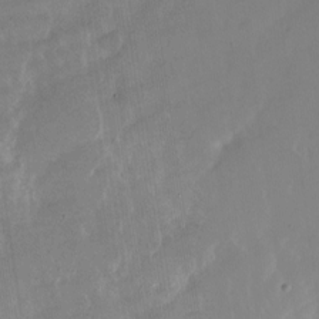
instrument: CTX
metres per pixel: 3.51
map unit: Nhu
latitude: -27.9745
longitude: -74.2334
